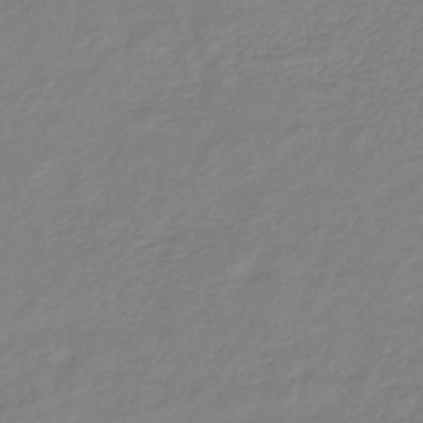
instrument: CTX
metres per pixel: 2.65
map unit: HNhu
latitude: -44.1039
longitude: 105.1998
